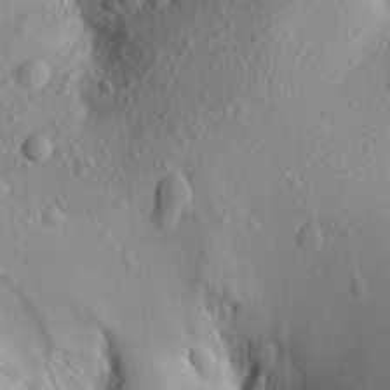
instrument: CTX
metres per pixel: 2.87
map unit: Aa
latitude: 25.0647
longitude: -143.8017
